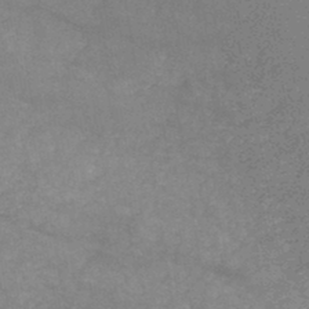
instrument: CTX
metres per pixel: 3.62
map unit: HNb
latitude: -45.6533
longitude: -36.7624
